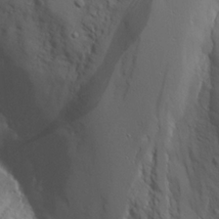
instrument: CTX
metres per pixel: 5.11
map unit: Aa
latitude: 23.3293
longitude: -131.5560
